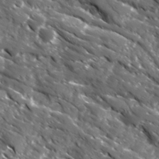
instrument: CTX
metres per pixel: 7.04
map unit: Ave
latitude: 16.6113
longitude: -131.0081
